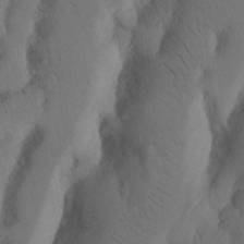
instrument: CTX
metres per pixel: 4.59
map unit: Nhu
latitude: 19.8961
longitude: -75.7450
